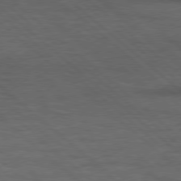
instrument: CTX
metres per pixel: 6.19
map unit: Hpe
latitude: 77.3859
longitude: -150.6301
